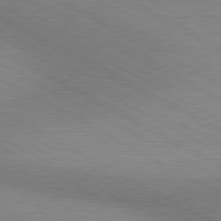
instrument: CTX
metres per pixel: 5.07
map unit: lApd
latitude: 80.4223
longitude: 124.6329
